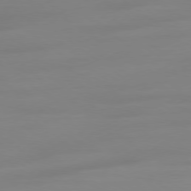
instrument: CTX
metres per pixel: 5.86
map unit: Ap
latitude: -79.2565
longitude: -66.0822
